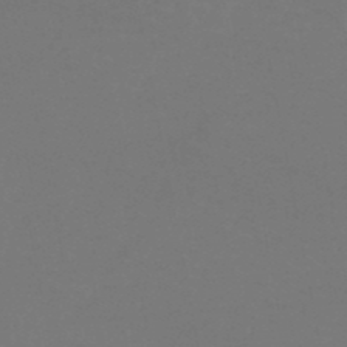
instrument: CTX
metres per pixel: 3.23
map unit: HNb
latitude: -50.4818
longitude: -53.5371
